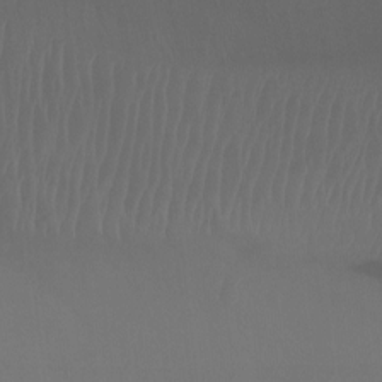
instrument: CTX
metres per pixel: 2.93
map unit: Ht
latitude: -7.5399
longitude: -31.6694
